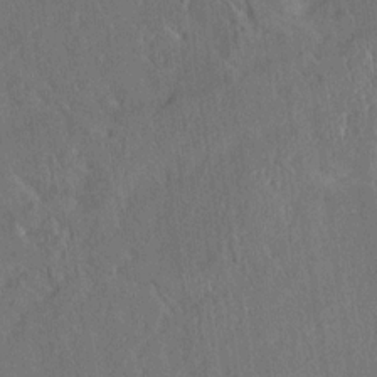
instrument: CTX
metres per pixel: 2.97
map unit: Aa
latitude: 15.0081
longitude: -148.1200
